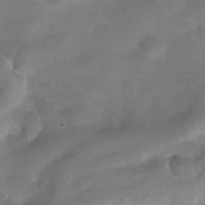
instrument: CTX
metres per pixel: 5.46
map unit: Hve
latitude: -31.1242
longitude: 96.0472
